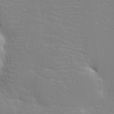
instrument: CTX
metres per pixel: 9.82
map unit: eHh
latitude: -3.3698
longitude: -85.9528
